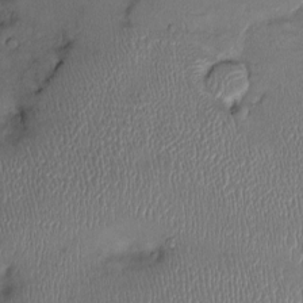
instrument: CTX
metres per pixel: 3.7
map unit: Ht
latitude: -2.5384
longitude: -14.3846
